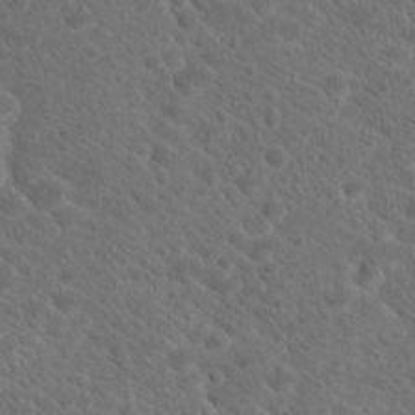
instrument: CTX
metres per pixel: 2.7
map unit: Hto
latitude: 19.7827
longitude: -38.4034
